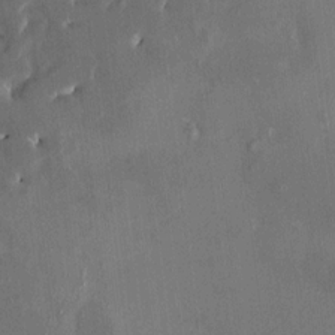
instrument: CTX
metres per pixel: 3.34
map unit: HNhu
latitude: 3.4993
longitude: 8.1795
